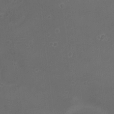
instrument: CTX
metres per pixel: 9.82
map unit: eHh
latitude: -4.3684
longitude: 19.6533
